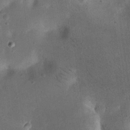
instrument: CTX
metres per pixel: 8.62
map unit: eHh
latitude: 23.0080
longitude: -68.8569
